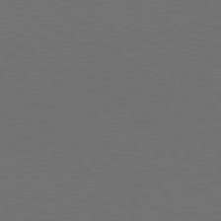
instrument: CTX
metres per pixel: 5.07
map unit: Hpe
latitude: 78.5735
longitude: -175.6316
